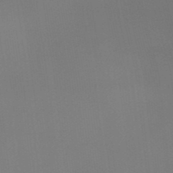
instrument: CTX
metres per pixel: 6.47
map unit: eHb
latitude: -35.5210
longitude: 79.9556
